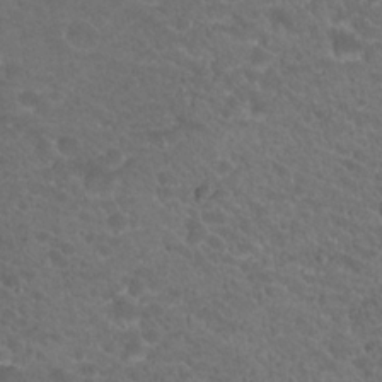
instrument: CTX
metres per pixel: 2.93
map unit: Hto
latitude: 19.6127
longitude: -34.1200
